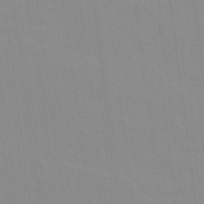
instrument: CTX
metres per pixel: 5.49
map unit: lAvf
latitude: 16.1767
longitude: -128.9514
